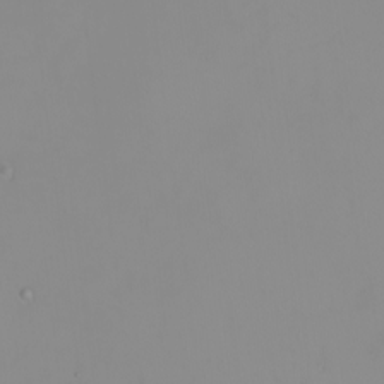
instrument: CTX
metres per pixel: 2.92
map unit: eHh
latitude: -6.3495
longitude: -84.5735
